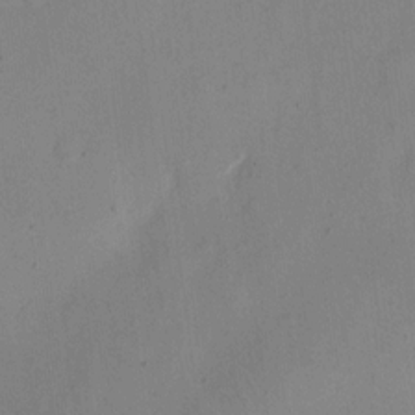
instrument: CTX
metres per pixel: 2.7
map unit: eHh
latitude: 10.9325
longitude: -69.3104
